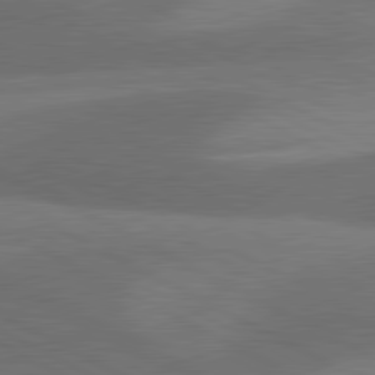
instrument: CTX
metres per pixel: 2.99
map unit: lApd
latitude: 81.1025
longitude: 125.0486
